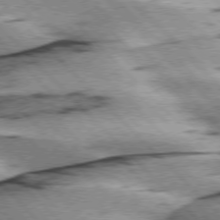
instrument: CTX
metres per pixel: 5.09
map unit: lApd
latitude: 76.0444
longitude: -79.1026
